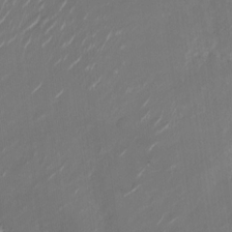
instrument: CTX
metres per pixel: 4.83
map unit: Nhu
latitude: -28.3873
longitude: -74.3467
